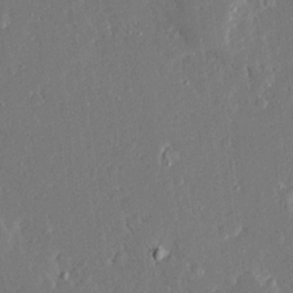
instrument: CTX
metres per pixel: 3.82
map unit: Ave
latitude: 16.2334
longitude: -140.4034
